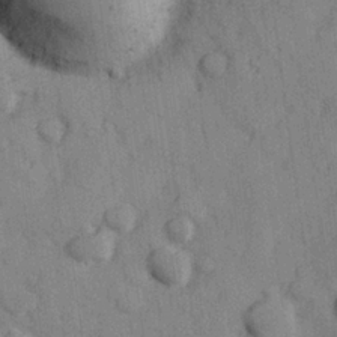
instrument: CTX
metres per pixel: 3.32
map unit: Hve
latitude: 25.4048
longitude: 147.9178
